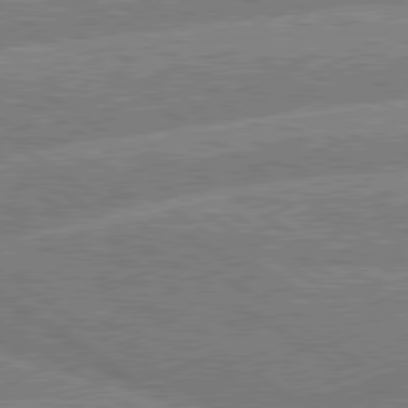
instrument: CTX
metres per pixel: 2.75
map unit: lApd
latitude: 79.7261
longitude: -157.6316
